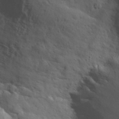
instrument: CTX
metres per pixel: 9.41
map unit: eHh
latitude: 30.3090
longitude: -68.9703
